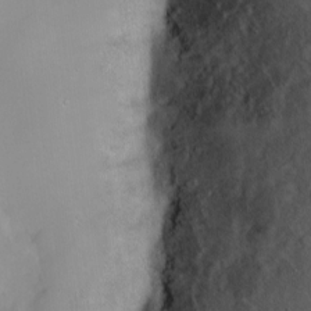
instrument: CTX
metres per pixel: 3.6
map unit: eHh
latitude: 1.8016
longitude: -55.5938
